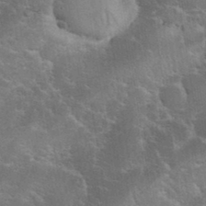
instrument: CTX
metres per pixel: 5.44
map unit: eHh
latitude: 36.1767
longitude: -67.6505
